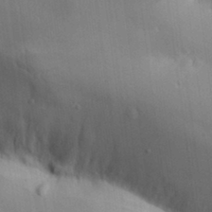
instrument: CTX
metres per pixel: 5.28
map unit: Aa
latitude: 32.0255
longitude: -141.0080
